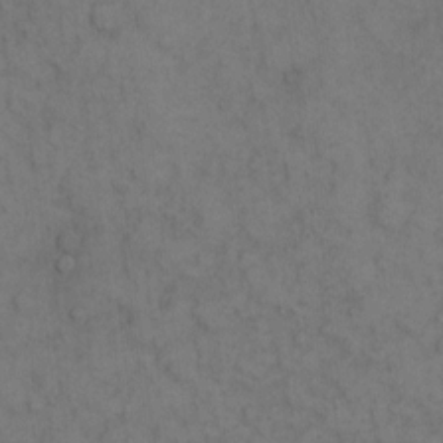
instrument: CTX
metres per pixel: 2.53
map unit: eHh
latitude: 9.6883
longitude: -63.0648
